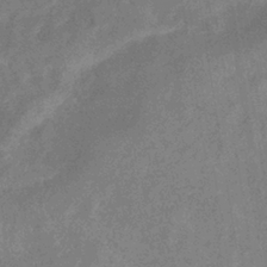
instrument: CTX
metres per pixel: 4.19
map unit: eHb
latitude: -37.9178
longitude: 76.9164
